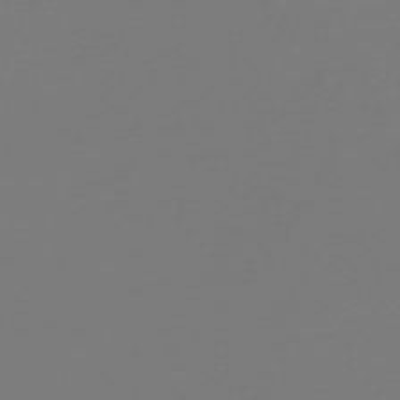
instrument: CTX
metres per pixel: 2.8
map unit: HNb
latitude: -46.2739
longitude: 51.9556
